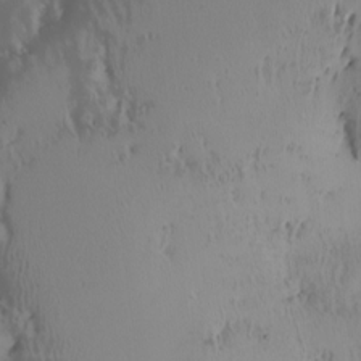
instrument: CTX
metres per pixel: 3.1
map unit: eHh
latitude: -2.4628
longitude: 20.5384
